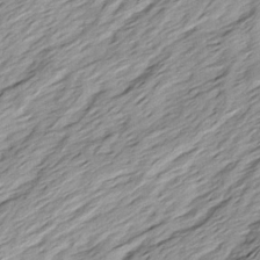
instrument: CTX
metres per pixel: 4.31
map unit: Ave
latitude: 15.5938
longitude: -136.9136
